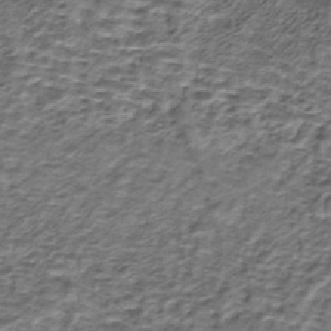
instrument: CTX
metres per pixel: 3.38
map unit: eHh
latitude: -42.6329
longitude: 116.8596
